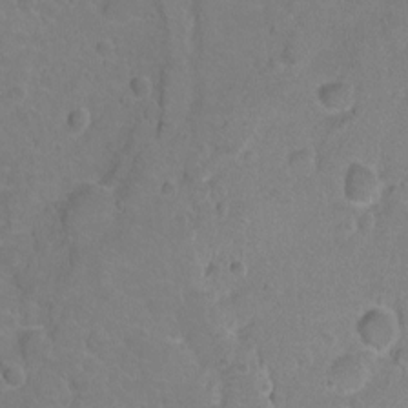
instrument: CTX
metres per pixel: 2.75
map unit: Hto
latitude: 2.4034
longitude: -33.1970
